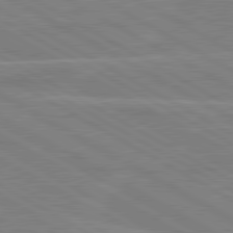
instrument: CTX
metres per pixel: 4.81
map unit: lApd
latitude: 80.6490
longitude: 122.3307
